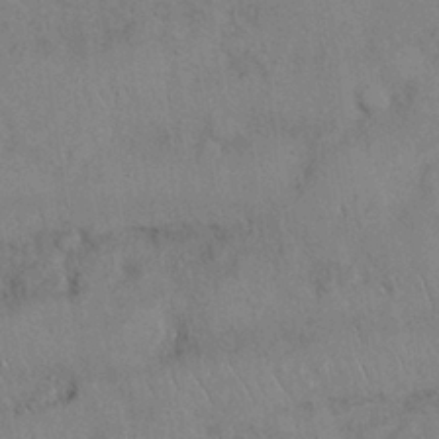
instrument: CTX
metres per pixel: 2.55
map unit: Nhu
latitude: 27.1781
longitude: -68.6869
